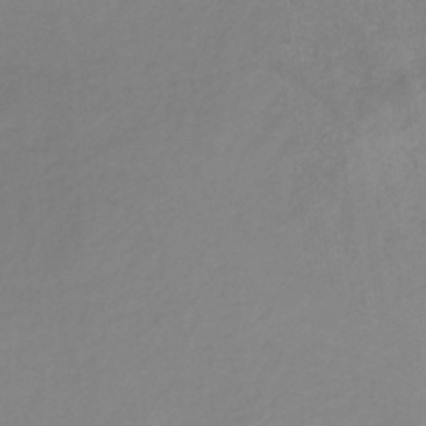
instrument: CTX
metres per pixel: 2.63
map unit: HNb
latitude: -32.6519
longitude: 61.0864
